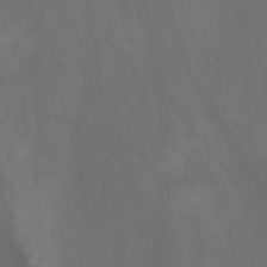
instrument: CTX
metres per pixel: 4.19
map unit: HNb
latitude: -45.0298
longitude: -45.0458
